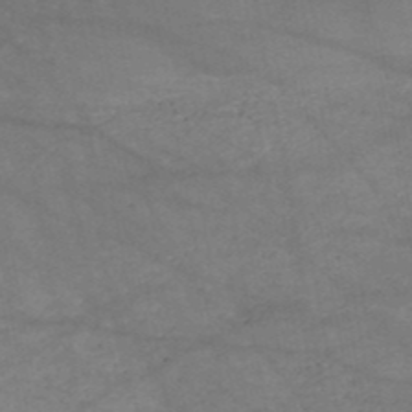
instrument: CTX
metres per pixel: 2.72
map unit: HNb
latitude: -51.3132
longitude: -39.4426
